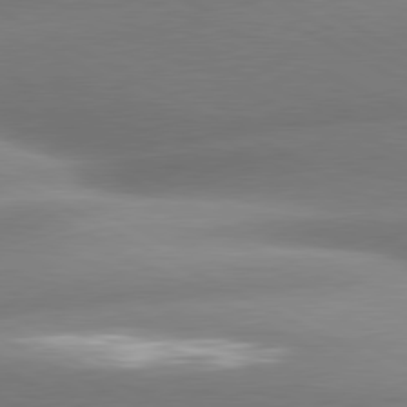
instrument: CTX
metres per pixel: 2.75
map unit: lApd
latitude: 80.4979
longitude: -158.9136
